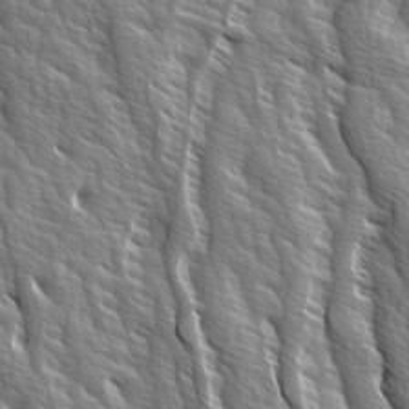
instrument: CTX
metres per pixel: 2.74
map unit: Ave
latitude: 14.6302
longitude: -132.9892
